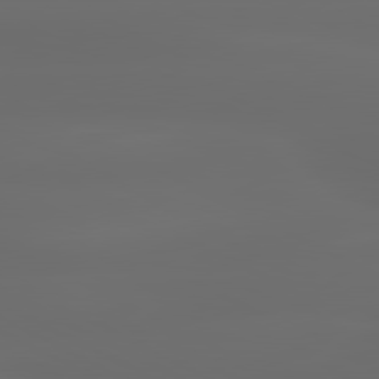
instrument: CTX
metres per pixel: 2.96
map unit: lApd
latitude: 80.6868
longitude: -136.2901
